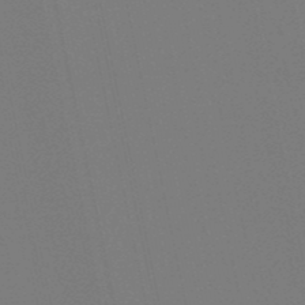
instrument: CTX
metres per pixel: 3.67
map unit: lHb
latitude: -49.6722
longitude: 75.5022
